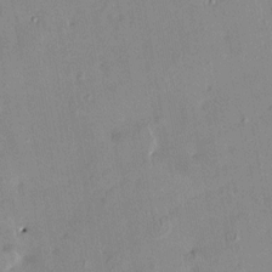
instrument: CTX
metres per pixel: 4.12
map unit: HNhu
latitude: 4.3656
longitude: 14.2929
